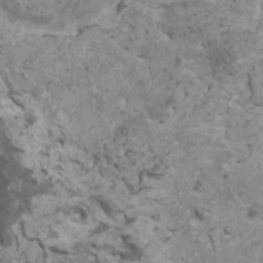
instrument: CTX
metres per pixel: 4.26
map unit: HNhu
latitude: 2.3845
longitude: 3.8233
